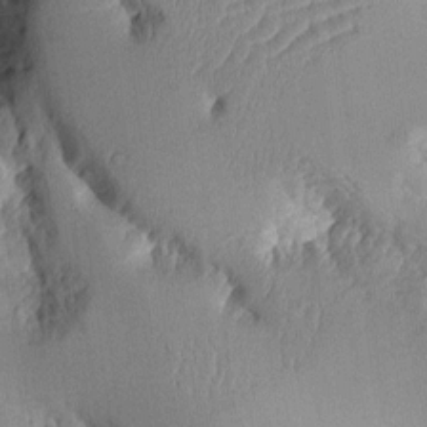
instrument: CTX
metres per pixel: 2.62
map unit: Aa
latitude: 10.4601
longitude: -127.4238
